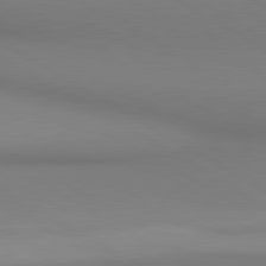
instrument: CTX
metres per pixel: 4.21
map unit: lApd
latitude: 80.6490
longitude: 147.5210
